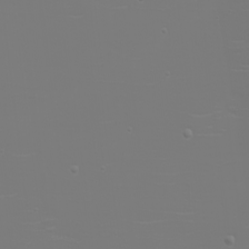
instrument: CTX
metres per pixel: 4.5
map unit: eHh
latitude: -6.1039
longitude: -84.0255
